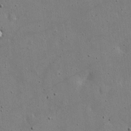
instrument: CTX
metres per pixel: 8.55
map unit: eHh
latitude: 20.6113
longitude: -71.8394
